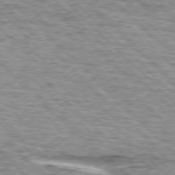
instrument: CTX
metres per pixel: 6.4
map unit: lApd
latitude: 76.2333
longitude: -79.7828
